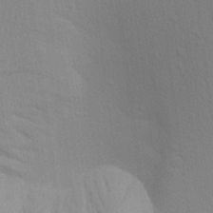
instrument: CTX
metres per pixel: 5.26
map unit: Aa
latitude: 22.3656
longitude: -145.2726
